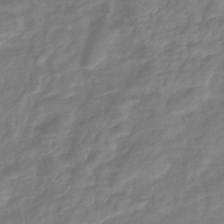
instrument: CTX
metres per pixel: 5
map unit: eHb
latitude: -41.5021
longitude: 81.6533
